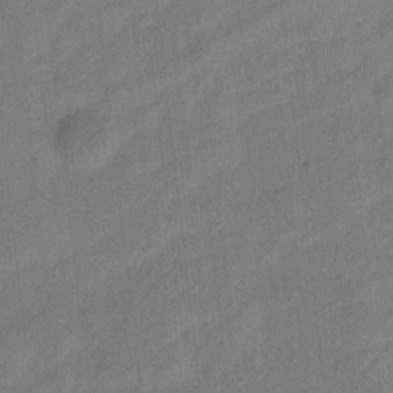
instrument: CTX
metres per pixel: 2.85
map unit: Ht
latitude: 0.3656
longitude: -34.4223
